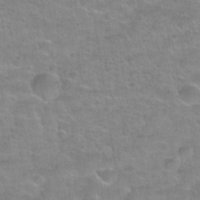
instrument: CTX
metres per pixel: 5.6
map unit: Nhu
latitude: 32.1389
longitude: -51.8394
